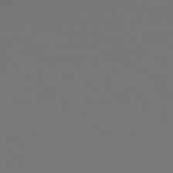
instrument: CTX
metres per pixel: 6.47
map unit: Hpe
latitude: 78.6680
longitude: 177.6911
